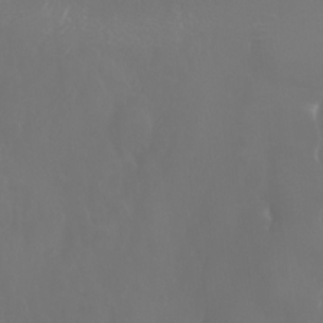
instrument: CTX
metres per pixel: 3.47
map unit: Nhu
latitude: -6.1605
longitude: -91.4993
